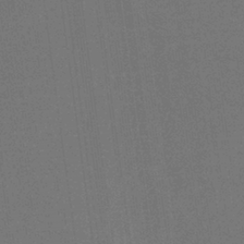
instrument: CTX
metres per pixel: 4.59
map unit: HNb
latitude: -35.9178
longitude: 54.5196
